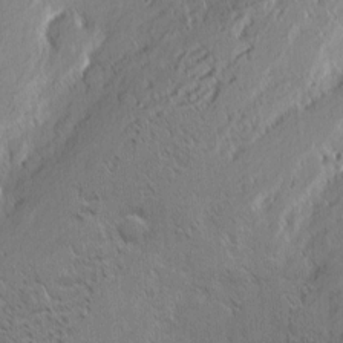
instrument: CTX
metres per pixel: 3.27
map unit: eHh
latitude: 2.1200
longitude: -77.7260
